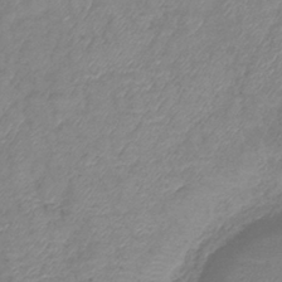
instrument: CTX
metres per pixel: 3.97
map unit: eHb
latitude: -40.1417
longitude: 78.5951
